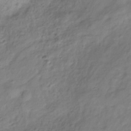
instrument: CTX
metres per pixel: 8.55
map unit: Hve
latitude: -33.0298
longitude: 90.2362
